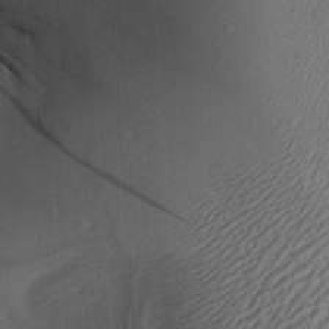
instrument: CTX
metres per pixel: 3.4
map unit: Aa
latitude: 28.9136
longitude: -136.1956
